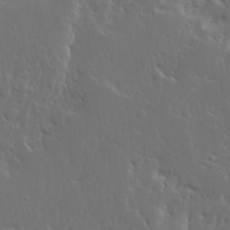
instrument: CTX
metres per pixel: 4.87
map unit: Ave
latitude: 13.9339
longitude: -137.6883
